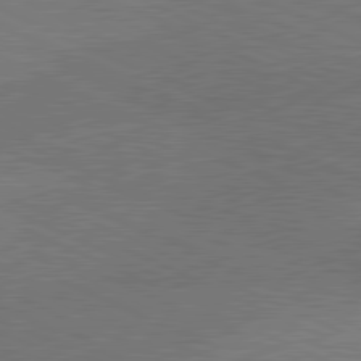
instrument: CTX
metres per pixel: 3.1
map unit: lApd
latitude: 80.8569
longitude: 123.4077
